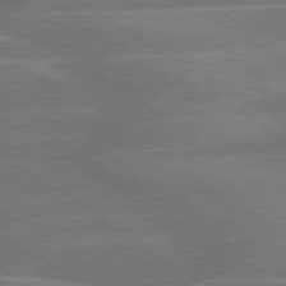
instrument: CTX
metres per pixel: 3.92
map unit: lApd
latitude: 79.8584
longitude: -123.3671
